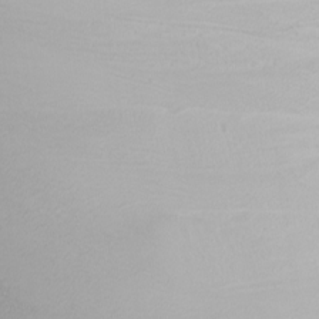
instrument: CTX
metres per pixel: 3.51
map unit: Nhu
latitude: -6.2928
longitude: -89.2159
